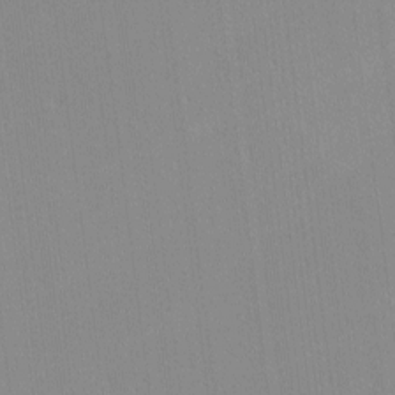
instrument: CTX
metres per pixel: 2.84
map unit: lHvf
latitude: -12.5574
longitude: -103.3104
